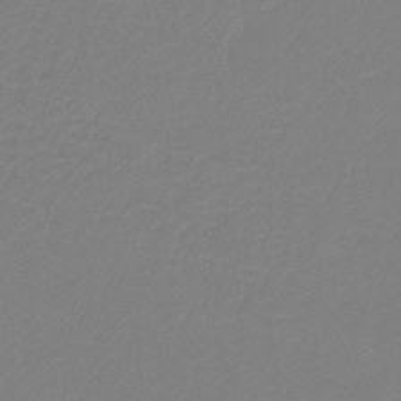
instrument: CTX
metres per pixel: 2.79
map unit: HNb
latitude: -45.6155
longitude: 53.7288
